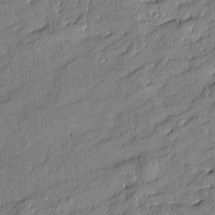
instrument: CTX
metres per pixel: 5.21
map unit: Htu
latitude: -8.5007
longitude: 177.0675
